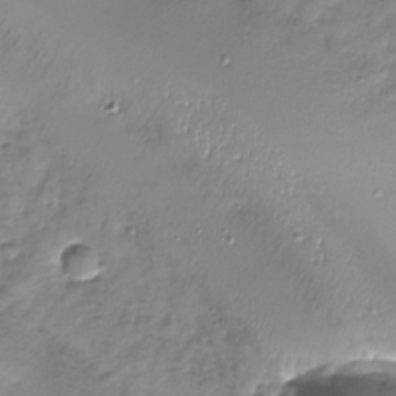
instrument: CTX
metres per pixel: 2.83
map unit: Nhu
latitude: -28.0283
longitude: -59.0270
